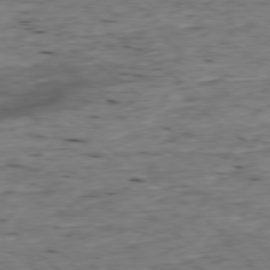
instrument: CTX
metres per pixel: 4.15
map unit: Ap
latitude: -78.4818
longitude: -90.3467
